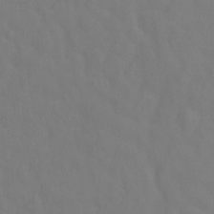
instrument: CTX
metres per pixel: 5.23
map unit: Ht
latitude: -1.4644
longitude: -33.8583
